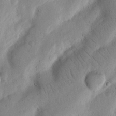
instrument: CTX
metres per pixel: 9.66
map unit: Nhu
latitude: 17.2159
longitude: -75.4804
